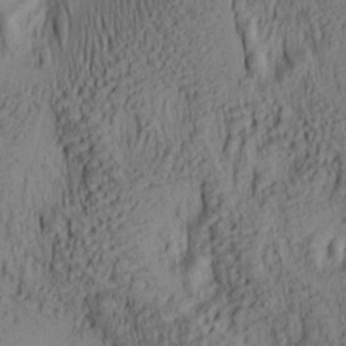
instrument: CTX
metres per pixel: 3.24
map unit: lAa
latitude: 6.4979
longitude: -114.8946
